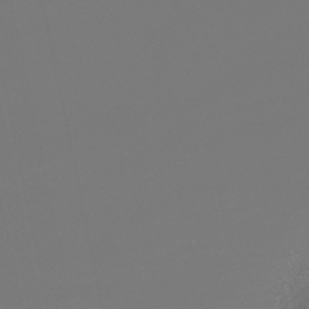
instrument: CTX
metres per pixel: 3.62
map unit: lHb
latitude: -50.5196
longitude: 80.2362
